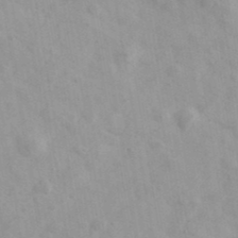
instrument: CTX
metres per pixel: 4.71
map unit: Ave
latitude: 39.4615
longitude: -107.4237
